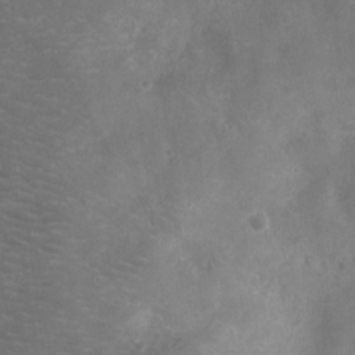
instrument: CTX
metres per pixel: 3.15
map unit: Ht
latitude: -11.0109
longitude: -20.9514
